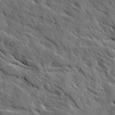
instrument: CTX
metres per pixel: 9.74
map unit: Ave
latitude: 16.6679
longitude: -130.8380
